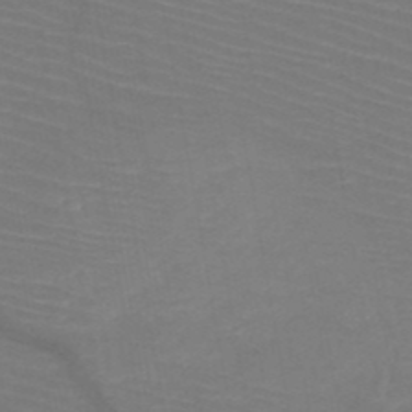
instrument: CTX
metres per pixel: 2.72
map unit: HNb
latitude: -50.1984
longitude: -44.6112
